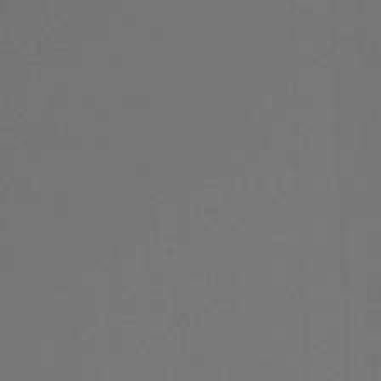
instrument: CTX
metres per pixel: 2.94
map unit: lHb
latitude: -47.5777
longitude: 63.8800
